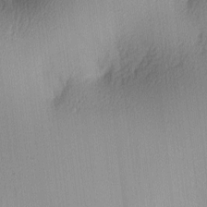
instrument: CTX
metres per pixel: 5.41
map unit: lAa
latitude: 4.1389
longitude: -112.2711
